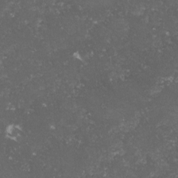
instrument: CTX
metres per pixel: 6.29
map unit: lHvf
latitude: -15.4833
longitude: -99.3859
